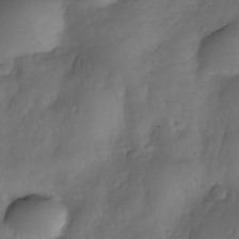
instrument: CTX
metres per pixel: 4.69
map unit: Nhe
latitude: -34.0661
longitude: -144.0822
